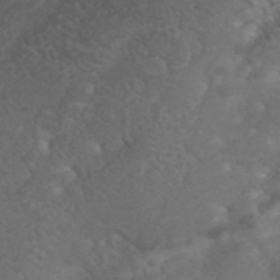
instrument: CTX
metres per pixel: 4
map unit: ANa
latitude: 41.1781
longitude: 54.1228
